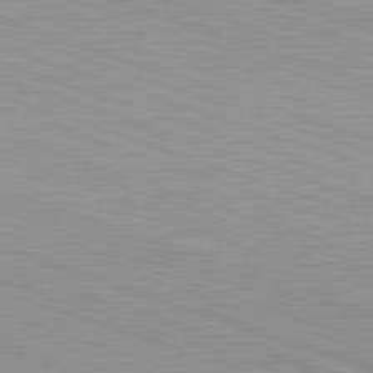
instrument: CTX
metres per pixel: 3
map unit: Hpe
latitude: -82.6896
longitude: 8.8597
